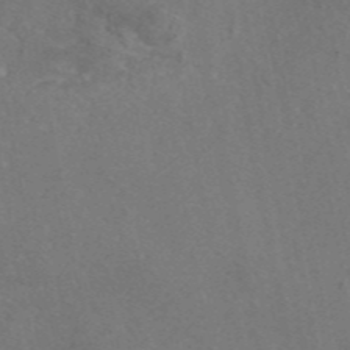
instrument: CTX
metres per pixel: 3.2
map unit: eAb
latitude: 46.0633
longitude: 109.9178
